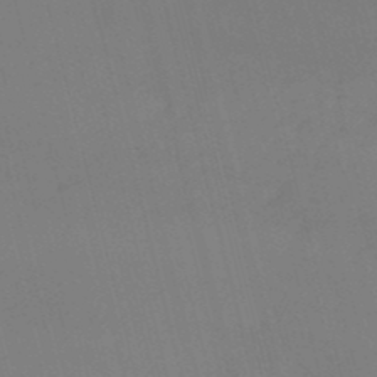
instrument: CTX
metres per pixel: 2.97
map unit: lHb
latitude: -48.1228
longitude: 61.2376
